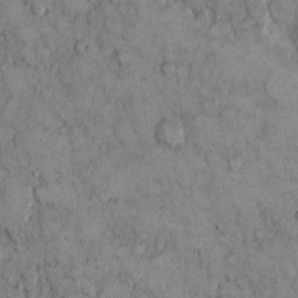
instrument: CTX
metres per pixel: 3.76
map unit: Hto
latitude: 9.4049
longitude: -59.8205
